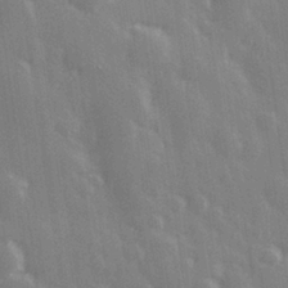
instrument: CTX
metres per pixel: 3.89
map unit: Hve
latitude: 27.7072
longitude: 146.6707
